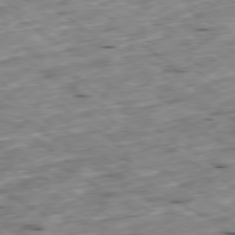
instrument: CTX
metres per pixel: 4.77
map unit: Ap
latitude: -79.7477
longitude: -90.7246
